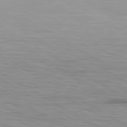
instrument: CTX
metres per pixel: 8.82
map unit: lApd
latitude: 80.5546
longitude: 160.4818
